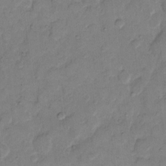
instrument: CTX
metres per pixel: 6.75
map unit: eHh
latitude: 11.6127
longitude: -64.5168
